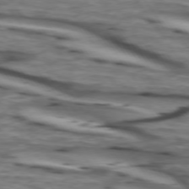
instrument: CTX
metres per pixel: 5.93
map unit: lApd
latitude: 73.9717
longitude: -64.8947
